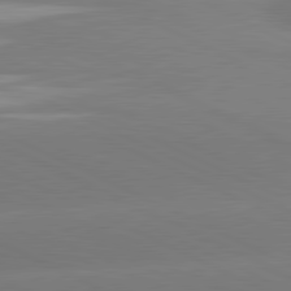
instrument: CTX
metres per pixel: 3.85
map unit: lApd
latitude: 81.3293
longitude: -154.6112
